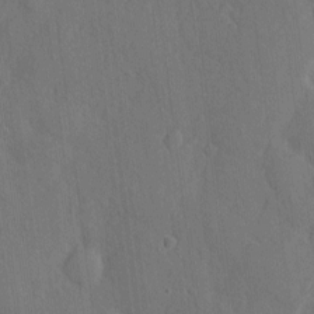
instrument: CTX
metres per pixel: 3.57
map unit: eHh
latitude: 3.8961
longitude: -73.4238
